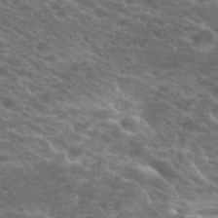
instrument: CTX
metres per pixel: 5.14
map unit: Hto
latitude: 21.0648
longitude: -37.6505
